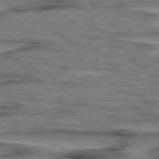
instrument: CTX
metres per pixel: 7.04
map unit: lApd
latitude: 76.6112
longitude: -78.0255
